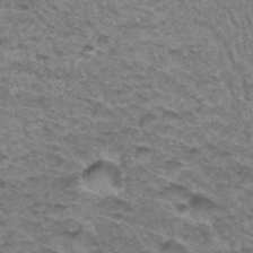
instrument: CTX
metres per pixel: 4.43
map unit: Hto
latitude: 34.1388
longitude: -47.3860
